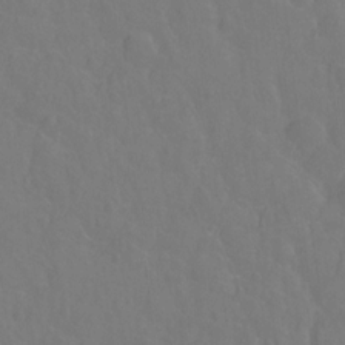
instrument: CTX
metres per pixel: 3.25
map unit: Hto
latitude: -2.0472
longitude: -34.5734
